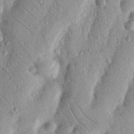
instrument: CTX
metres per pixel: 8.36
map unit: Nhu
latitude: 19.2159
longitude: -77.6127
